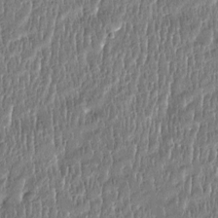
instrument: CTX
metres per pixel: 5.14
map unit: Htu
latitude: -4.1794
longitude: 176.0472
